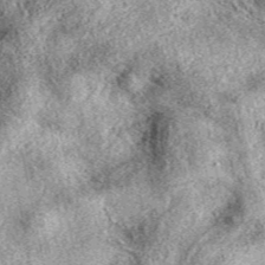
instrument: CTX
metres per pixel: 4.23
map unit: eAb
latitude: 39.2726
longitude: 110.3306
